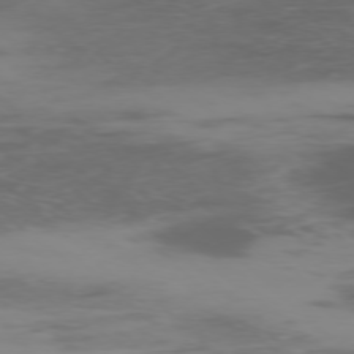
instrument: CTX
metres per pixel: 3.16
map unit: Ap
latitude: -77.0486
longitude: -67.6316
